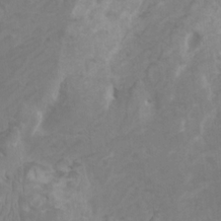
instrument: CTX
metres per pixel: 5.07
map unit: HNhu
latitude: 2.4412
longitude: -1.7638
